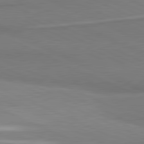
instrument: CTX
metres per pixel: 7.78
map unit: lApd
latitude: 81.4993
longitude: 161.4266
